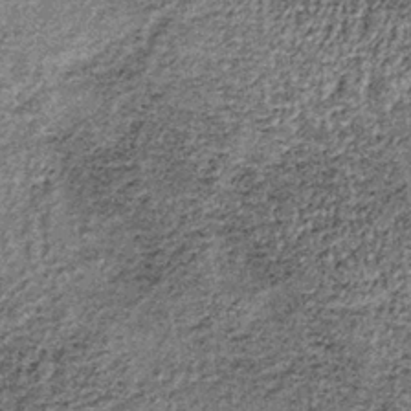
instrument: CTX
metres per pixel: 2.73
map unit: lHb
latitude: -37.6721
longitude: 67.0109
